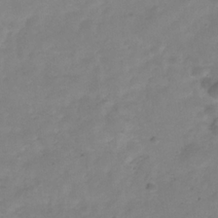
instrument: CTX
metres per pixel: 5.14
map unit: Hve
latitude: -31.9745
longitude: 89.5777
